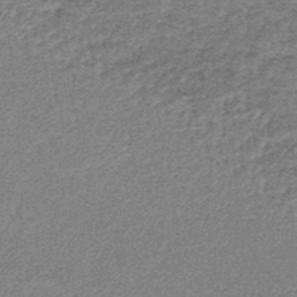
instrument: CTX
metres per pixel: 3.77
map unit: lHb
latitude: -44.2740
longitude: 66.7274
